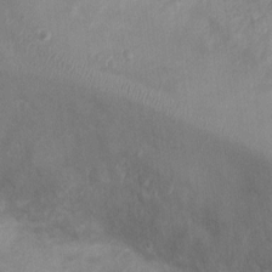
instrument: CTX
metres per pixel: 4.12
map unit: Ht
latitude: 1.6505
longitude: -19.7638
